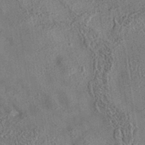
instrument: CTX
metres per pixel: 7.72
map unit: eAb
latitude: 35.4237
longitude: 112.1039
